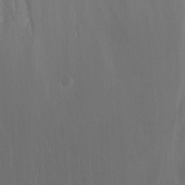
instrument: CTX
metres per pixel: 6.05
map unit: Nhu
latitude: -8.0850
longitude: -74.7813
